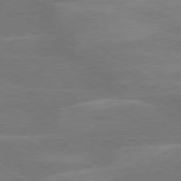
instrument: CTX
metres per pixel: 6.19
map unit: lApd
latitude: 79.5938
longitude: -122.9325
